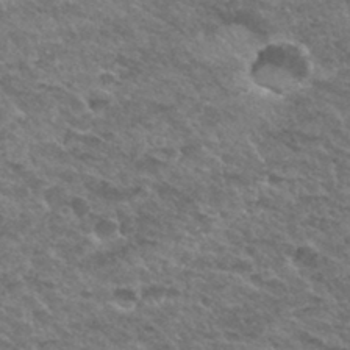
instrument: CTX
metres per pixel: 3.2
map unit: Hto
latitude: 33.4049
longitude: -48.9136
